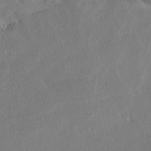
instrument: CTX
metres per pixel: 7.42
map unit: Ave
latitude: 15.8395
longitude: -138.8569
